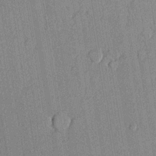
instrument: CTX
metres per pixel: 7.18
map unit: lHvf
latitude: 20.7435
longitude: 144.7463
